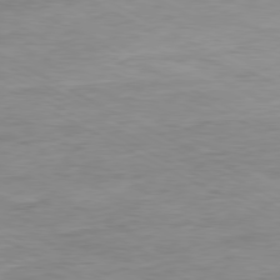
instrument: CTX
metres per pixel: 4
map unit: Ap
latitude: -80.2173
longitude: -75.9339
